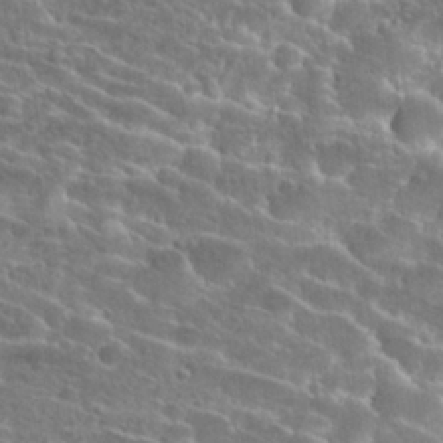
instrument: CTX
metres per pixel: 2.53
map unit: Hto
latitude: 26.8569
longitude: -46.2334
